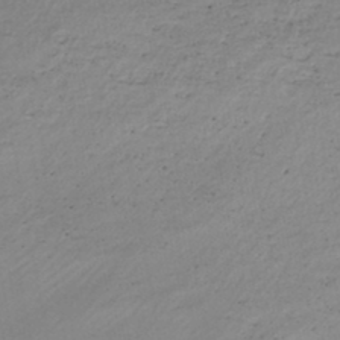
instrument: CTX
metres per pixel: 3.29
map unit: eHh
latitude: -45.5588
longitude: -28.3845
